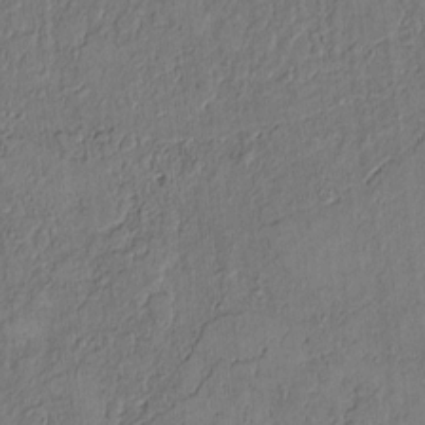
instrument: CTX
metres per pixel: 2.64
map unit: Htu
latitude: 3.5749
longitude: 151.7855
